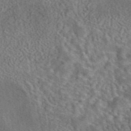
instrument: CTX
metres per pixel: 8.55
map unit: eAb
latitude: 43.5371
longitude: 108.9731
